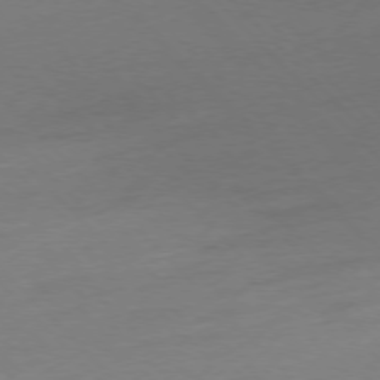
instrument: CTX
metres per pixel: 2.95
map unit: Ap
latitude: -77.2754
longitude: -63.6127
